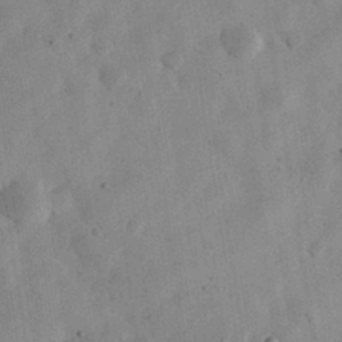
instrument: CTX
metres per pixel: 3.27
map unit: eHh
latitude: 31.5183
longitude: -75.9150
